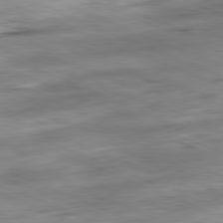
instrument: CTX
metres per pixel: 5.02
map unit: Ap
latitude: -81.8045
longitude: -80.8569
